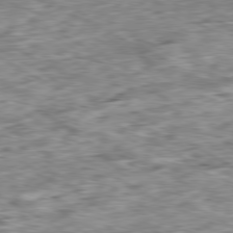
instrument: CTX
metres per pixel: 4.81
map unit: Ap
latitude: -80.4251
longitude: -89.7828
